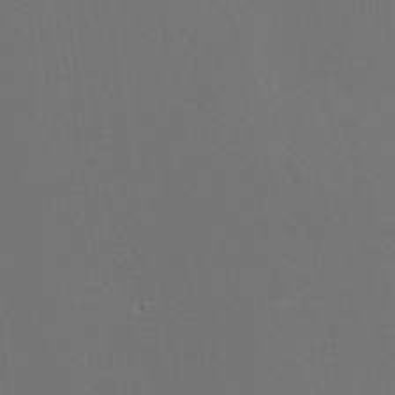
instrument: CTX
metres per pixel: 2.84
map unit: HNhu
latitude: -0.4818
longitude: -1.3859
